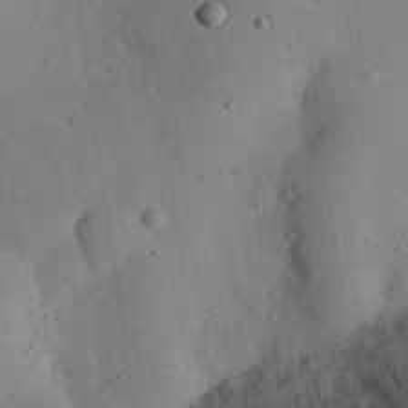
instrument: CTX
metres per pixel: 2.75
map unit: eHh
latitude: 24.3845
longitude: -71.6883
